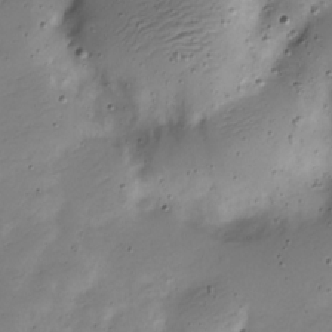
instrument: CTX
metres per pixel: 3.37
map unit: Nve
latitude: -25.4643
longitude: 105.9745
